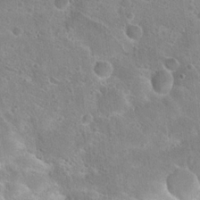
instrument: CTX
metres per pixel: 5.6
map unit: Hto
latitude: 22.5168
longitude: -45.4804
